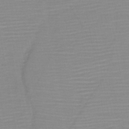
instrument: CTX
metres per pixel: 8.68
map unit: HNb
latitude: -45.4832
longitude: -42.9325
